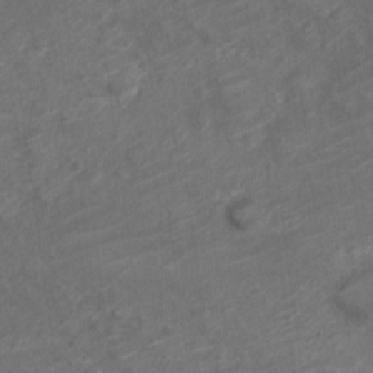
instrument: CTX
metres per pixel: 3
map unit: Nve
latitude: -19.2754
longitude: 107.1054
